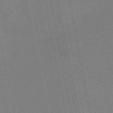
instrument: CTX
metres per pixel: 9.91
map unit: lHb
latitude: -48.0283
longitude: 68.6707
